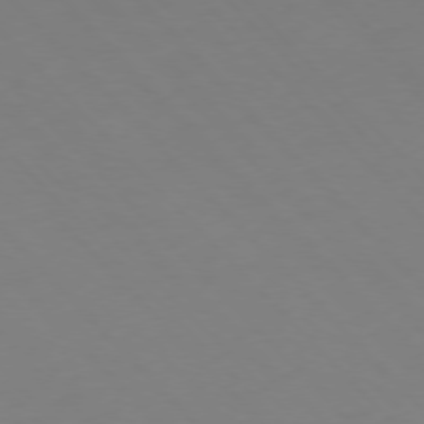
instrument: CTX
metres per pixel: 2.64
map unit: Hpe
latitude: -77.0675
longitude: -18.5923
